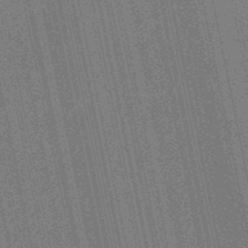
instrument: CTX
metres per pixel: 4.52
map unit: lHb
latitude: -49.6344
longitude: 74.0850
